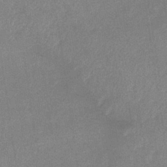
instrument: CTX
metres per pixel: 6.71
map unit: eHb
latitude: -35.5588
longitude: 73.3887
